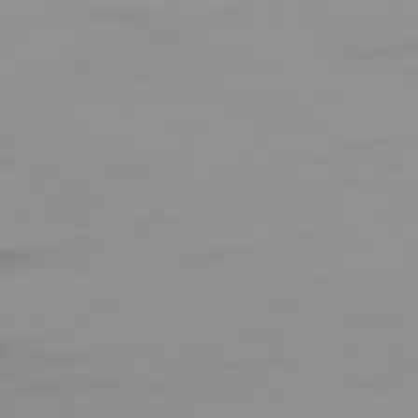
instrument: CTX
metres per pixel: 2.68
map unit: Ap
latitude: -79.4454
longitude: -77.3859
